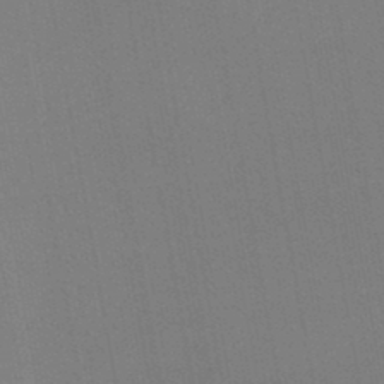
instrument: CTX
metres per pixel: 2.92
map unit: lHb
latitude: -45.2376
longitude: 67.5777
